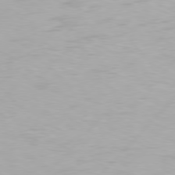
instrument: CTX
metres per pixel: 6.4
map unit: Hpe
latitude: 77.1592
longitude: -137.9717
